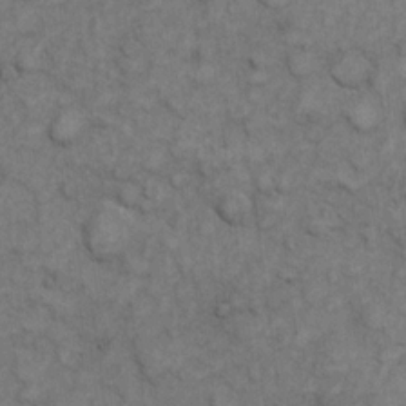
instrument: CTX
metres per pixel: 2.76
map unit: eHh
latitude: 6.3656
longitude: -64.9514
